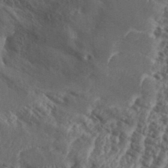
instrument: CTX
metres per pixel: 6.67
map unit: eHh
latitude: 35.3103
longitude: -137.7639
